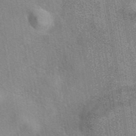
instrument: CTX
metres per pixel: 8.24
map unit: eAb
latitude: 40.0633
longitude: 107.0298
